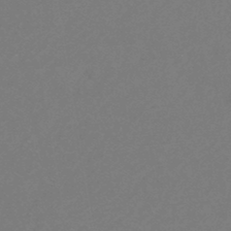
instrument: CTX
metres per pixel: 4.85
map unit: eHb
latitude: -43.8989
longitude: 88.8408
